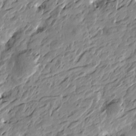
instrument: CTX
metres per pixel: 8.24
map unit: Htu
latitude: -4.5951
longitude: -178.7813
